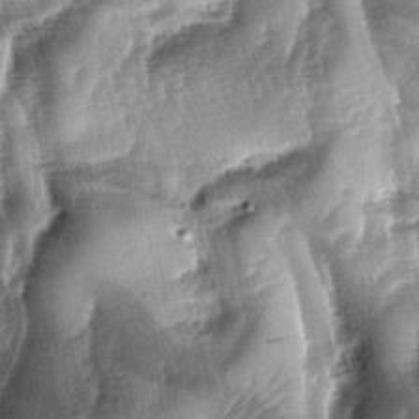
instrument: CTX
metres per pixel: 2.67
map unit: lAa
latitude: -4.8219
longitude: -127.7261
